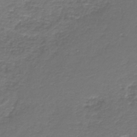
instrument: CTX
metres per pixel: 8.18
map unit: HNb
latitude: -43.6154
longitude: 50.0283
